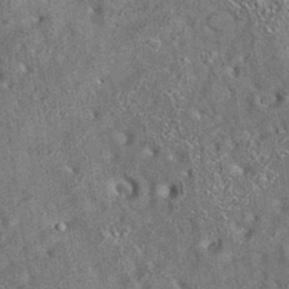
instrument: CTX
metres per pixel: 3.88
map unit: eAb
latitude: 35.4615
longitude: 112.5196
